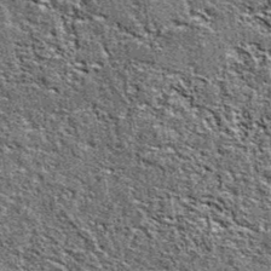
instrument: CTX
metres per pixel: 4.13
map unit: eAb
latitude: 38.2145
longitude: 105.6344
